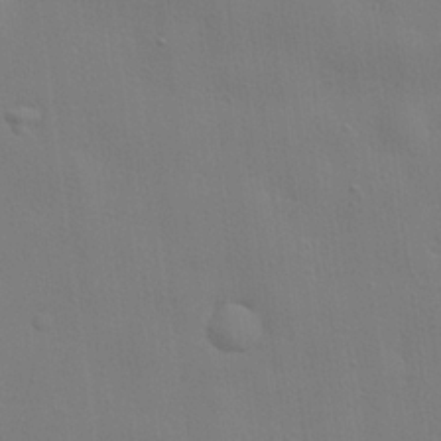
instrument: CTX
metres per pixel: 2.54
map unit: lHvf
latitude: 22.5735
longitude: 141.1998
